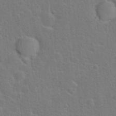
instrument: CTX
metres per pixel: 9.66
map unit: Hto
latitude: 22.9136
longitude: -47.6316
